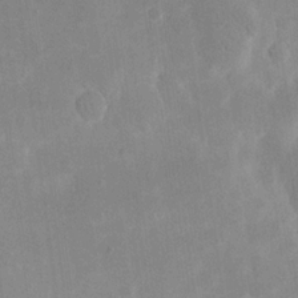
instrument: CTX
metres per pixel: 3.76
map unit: eHh
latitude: 19.7827
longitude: -70.8191
